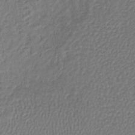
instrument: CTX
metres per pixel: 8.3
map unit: lHb
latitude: -39.0676
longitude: 61.8044
